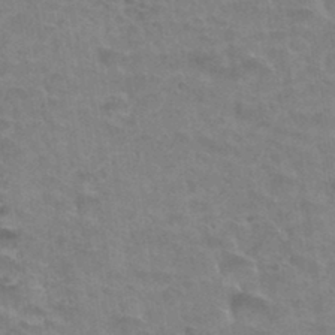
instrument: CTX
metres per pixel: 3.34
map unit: Hto
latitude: 33.0836
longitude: -41.7827
